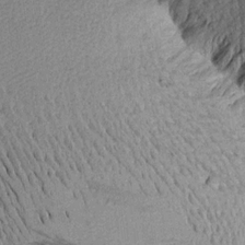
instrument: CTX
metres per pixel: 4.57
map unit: Aa
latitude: 17.5560
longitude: -145.0458
